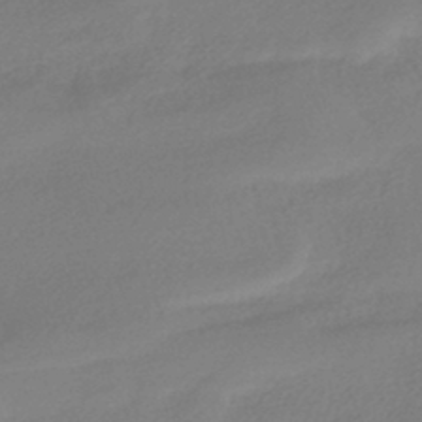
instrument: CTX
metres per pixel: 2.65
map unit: HNhu
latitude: -42.6518
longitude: 91.1243
